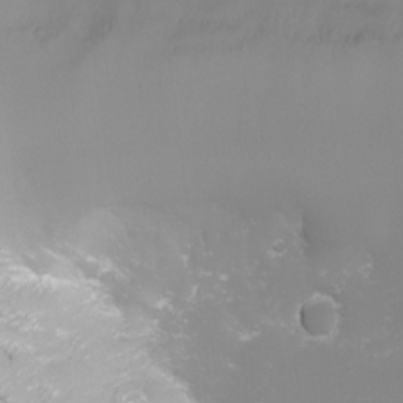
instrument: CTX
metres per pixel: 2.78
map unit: Nhu
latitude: -4.4251
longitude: -75.7450
